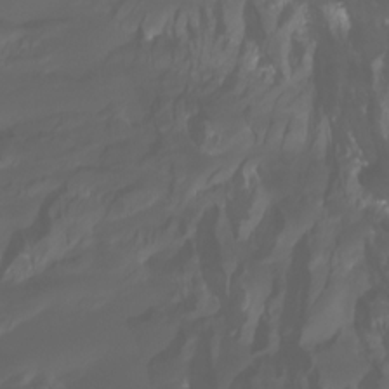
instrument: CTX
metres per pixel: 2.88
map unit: Ht
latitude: -3.3887
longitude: -61.6316
